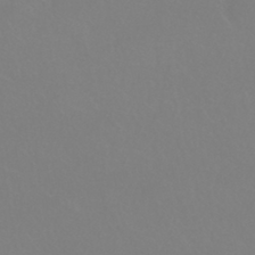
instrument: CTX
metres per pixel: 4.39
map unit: HNhu
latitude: -41.5210
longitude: 93.8233
